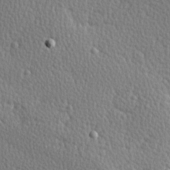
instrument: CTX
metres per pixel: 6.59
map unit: Hve
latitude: 27.0459
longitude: -93.2915
